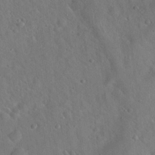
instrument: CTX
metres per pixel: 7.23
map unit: Hto
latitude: 19.8016
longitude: -53.6316
